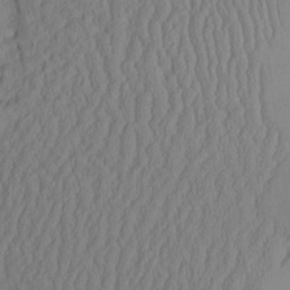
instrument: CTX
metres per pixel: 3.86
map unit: Aa
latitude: 24.5167
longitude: -132.8191
